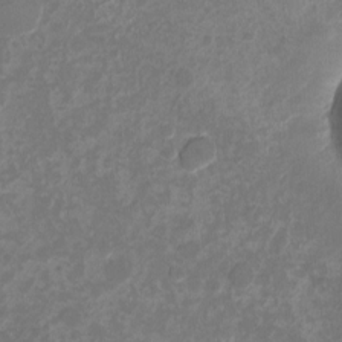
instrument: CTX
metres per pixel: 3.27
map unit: Nhu
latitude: -13.8611
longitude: -71.1970
